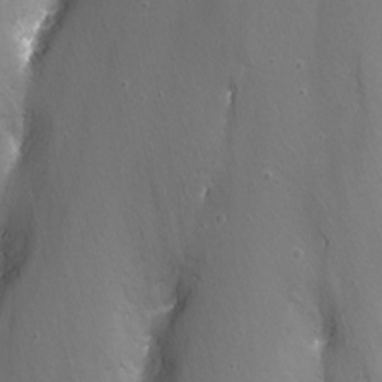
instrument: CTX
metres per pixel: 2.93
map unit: Nhu
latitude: -13.8045
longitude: -66.0255
